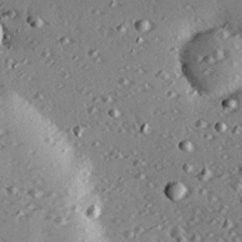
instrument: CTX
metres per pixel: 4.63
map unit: eHh
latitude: 22.3845
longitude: -89.8395
